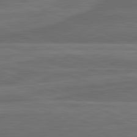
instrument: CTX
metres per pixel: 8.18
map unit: lApd
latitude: 82.0633
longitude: -171.4237
